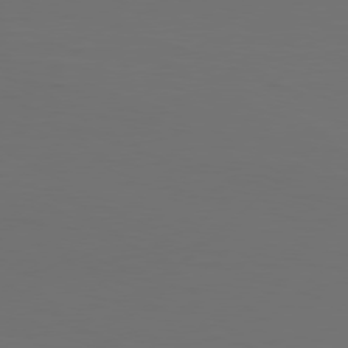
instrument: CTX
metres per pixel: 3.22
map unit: Hpe
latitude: 77.7638
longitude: -126.8758
